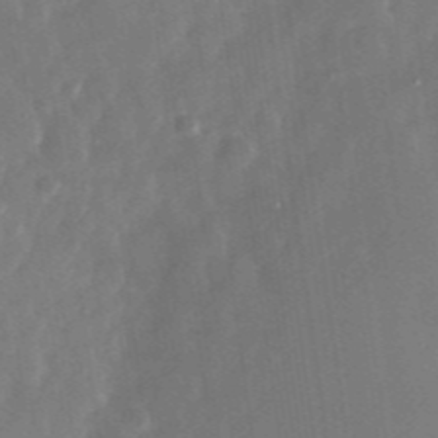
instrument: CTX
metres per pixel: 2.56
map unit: Nhu
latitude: -28.8219
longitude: -69.7450
